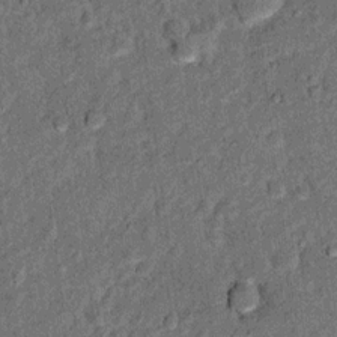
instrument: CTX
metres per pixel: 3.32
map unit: Ht
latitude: 9.5182
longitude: -38.6112
